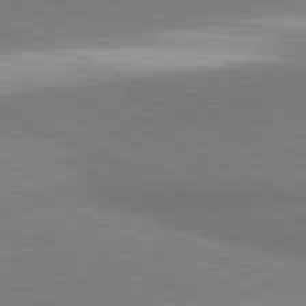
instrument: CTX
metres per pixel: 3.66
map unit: lApd
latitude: 81.7261
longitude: 162.5196
